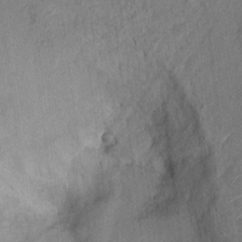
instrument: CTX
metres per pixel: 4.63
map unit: Hto
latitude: 7.9339
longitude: -37.1970
